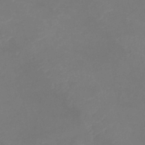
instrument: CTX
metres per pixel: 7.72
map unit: eHb
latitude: -39.2565
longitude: 75.8990
